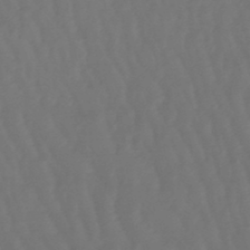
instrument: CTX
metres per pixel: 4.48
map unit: lHb
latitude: -47.7666
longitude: 79.4265
